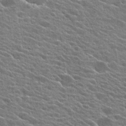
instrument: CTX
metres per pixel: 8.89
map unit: Hto
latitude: 24.9135
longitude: -42.3278
